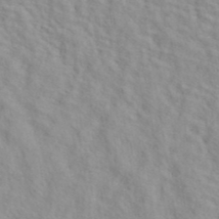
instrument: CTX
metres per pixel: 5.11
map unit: ANa
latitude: 40.7624
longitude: 28.8975
